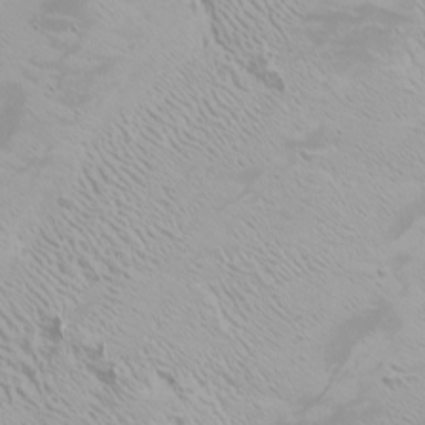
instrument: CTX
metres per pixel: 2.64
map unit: Htu
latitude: -6.2739
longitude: -72.0822
